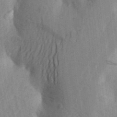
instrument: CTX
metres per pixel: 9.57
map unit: Aa
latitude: 25.7638
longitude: -149.6694
